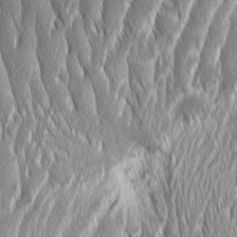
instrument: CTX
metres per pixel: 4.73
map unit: Aa
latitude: 8.4034
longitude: -130.7247
